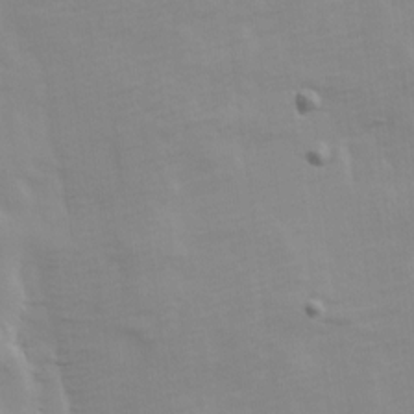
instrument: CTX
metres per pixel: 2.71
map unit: Ave
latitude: 13.7450
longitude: -104.3845
